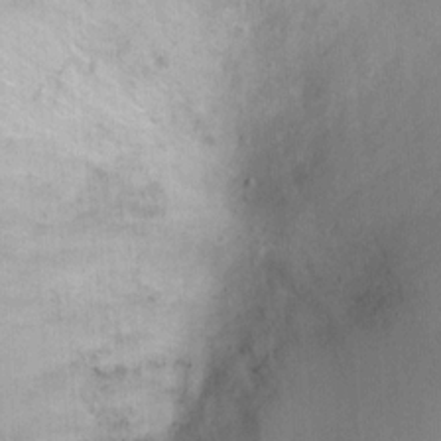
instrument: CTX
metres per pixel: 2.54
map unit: Ht
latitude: 2.7813
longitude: -34.8380
